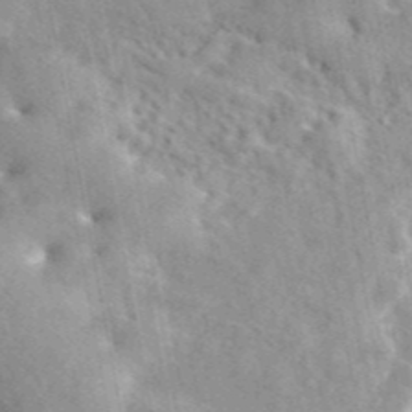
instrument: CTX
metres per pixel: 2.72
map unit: eAb
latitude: 44.8002
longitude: 112.1795
